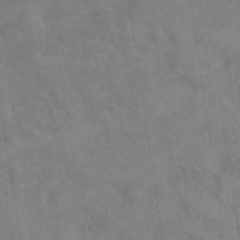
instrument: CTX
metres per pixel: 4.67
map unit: eAb
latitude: 34.6679
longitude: 110.0283
